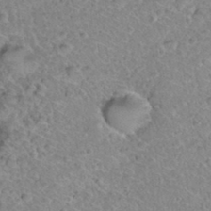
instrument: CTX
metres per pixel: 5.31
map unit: Hto
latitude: 35.2537
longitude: -48.1200
